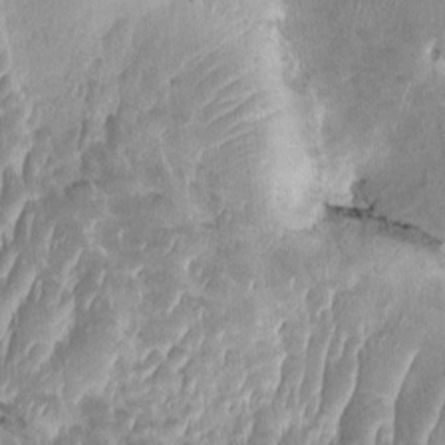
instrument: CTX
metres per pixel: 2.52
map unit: HNhu
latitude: 4.4412
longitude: -7.3671
